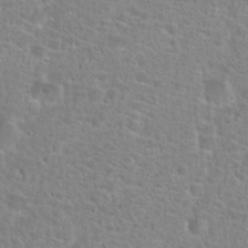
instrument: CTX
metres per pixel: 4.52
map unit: Hto
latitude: 24.5545
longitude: -48.6679
